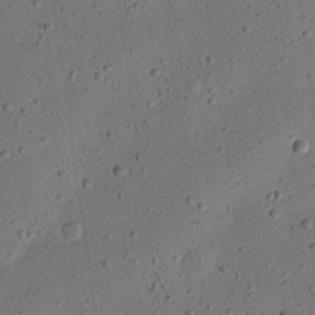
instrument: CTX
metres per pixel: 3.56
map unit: eHh
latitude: 24.2522
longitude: -69.2915
